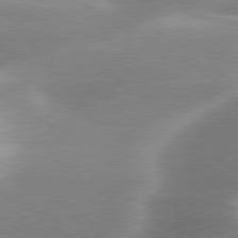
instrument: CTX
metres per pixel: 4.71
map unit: lApd
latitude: 79.9906
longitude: -119.3481
